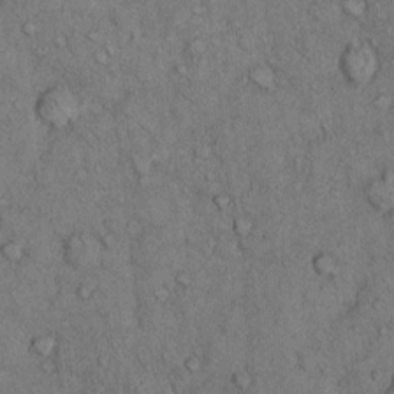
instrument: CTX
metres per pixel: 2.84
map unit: Hto
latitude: 10.8947
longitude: -59.6316
